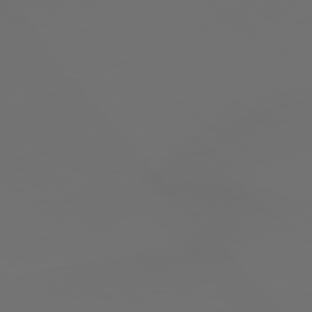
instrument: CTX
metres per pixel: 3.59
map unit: lApd
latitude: 79.4238
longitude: -175.3482
